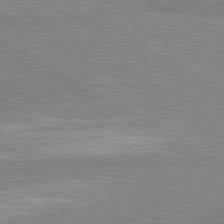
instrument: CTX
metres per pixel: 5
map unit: lApd
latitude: 81.0269
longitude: -178.4223
